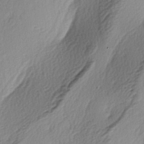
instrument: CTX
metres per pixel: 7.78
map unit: lAa
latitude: -3.8422
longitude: -123.8016
